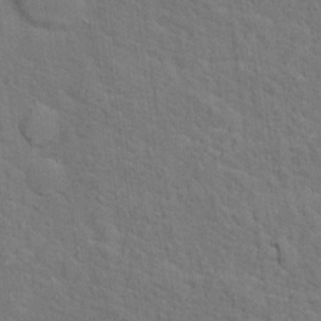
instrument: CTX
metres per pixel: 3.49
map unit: Hto
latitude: 15.0459
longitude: -38.0444
